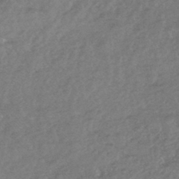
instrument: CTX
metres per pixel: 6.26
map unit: HNhu
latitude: -45.4643
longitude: 93.0297
